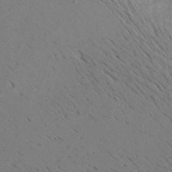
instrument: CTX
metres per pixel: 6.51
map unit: Aa
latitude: 22.0255
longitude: -144.9891
